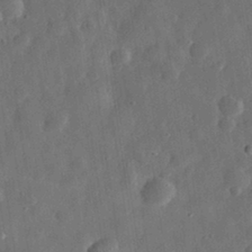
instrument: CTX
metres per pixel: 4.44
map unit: eHh
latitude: 31.6694
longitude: -74.9136
